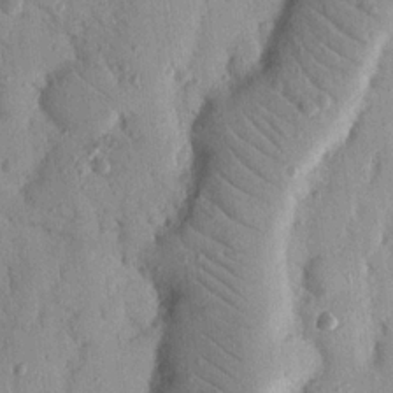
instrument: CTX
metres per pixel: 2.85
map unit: Nhu
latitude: 18.8002
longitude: -77.9150
